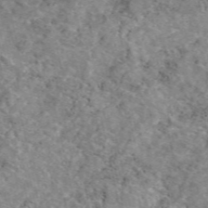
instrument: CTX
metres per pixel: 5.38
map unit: eAb
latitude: 49.4048
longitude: 112.3873
